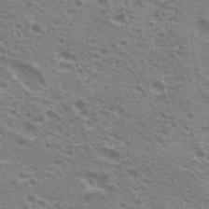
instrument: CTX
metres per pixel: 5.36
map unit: Hto
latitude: 21.3671
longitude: -31.8773
